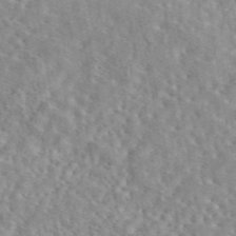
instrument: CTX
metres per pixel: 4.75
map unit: eAb
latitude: 44.6301
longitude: 116.8030
